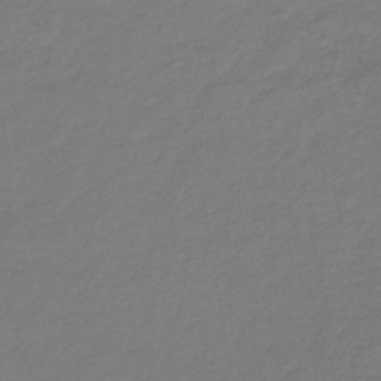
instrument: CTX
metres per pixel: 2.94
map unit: HNb
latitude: -34.5385
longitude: 52.3117
